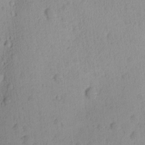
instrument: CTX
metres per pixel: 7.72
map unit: Ave
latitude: -9.2187
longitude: -121.6505
